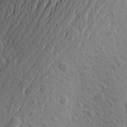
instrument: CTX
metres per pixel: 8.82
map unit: Aa
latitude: 27.7450
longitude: -143.3860
